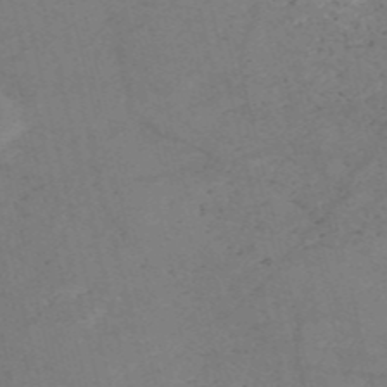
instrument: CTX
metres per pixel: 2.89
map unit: HNb
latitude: -54.5385
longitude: -47.4238
